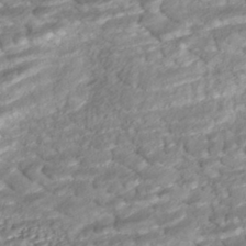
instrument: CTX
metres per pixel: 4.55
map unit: ANa
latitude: -41.9556
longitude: 109.4454
